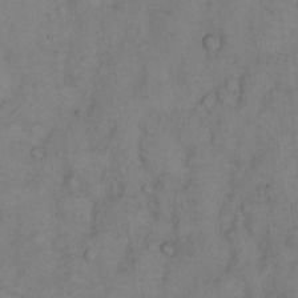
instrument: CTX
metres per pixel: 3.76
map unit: eHh
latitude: 14.5546
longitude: -62.1011
